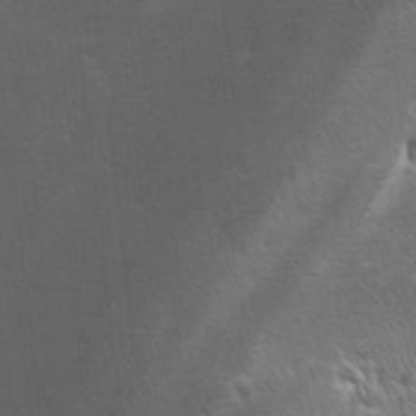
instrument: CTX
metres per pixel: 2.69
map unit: Ave
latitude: -0.2551
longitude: -113.1970
